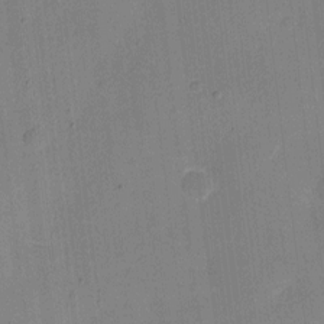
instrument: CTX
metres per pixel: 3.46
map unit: eHh
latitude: 7.2537
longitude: -67.0836
